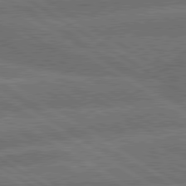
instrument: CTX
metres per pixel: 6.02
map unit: lApd
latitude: 79.9717
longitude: -162.0255
